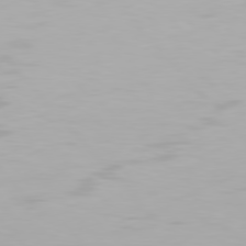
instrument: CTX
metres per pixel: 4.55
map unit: Hpe
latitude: 77.5749
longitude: -165.8583
